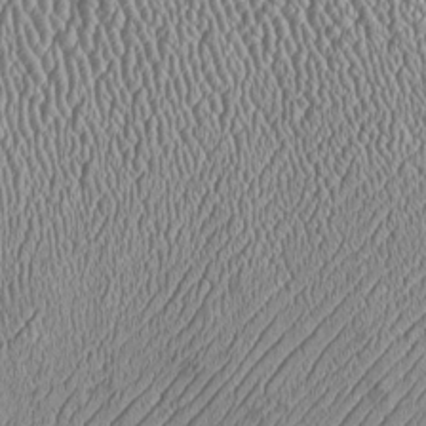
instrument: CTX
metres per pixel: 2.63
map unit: Htu
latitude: -6.3306
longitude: 157.3510
